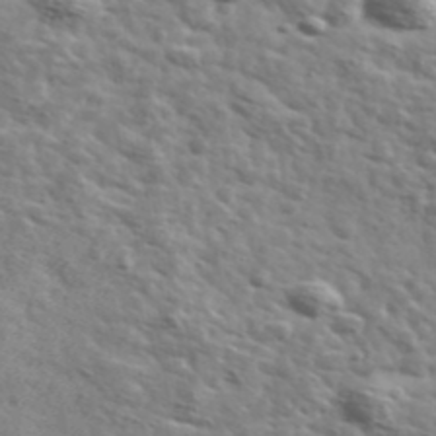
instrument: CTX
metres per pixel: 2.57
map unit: Ave
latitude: 41.8583
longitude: -108.3089
